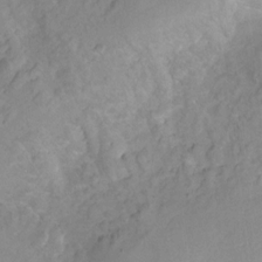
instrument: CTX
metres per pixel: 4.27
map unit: Hto
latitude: 7.1214
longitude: -36.5735
